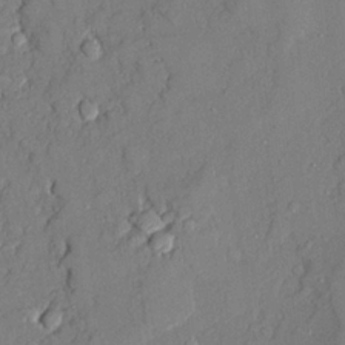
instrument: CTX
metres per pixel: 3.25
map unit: Ave
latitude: 22.4412
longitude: -128.5546
